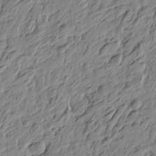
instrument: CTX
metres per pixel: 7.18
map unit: Htu
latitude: -4.3495
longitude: -178.7813
